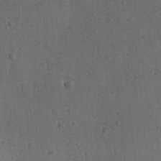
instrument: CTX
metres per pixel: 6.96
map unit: lAvf
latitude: -10.1606
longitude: -120.5735
